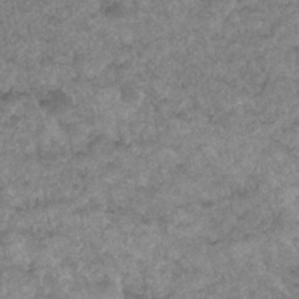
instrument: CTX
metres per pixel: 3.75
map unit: Hto
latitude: 34.1200
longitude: -49.5371
